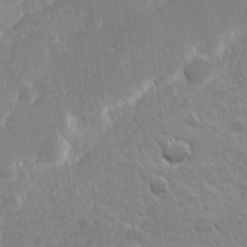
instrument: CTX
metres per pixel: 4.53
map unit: Hve
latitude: 24.1388
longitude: 144.5385
